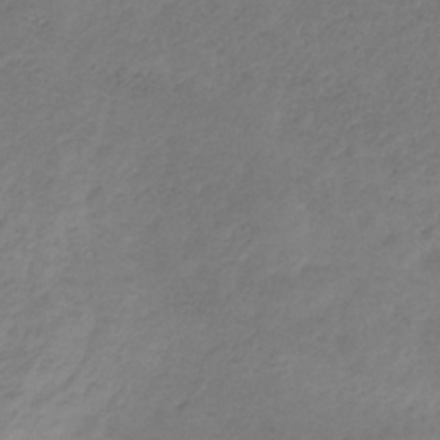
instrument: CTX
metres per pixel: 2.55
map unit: HNb
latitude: -33.2565
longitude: 57.5399
